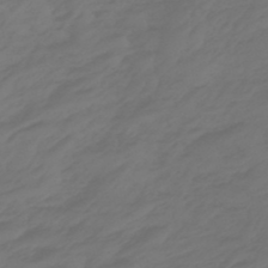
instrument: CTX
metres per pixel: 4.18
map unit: eHb
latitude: -47.8989
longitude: 85.0675
